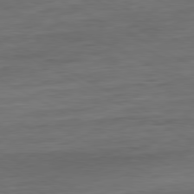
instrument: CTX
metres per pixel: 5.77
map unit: Ap
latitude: -81.5399
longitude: -78.1011
